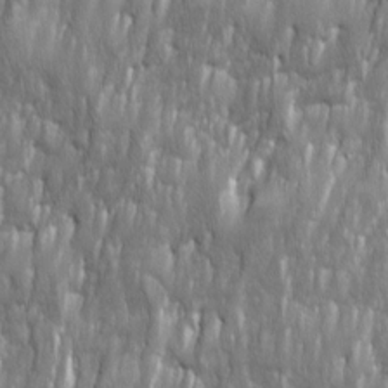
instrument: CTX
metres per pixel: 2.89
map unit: Ave
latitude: 16.0444
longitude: -135.1592
